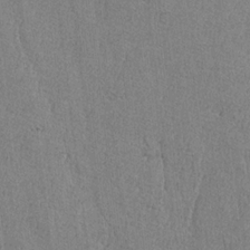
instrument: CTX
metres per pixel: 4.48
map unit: lAvf
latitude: -6.2928
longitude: -114.4034
